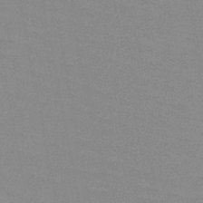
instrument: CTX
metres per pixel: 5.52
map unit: HNb
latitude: -49.3510
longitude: -49.7639
